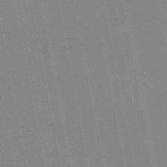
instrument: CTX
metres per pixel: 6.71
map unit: HNhu
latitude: -48.5952
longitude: 99.2754
